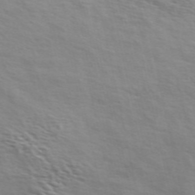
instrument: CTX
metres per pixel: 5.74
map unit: ANa
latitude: 48.7624
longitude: -75.3293
